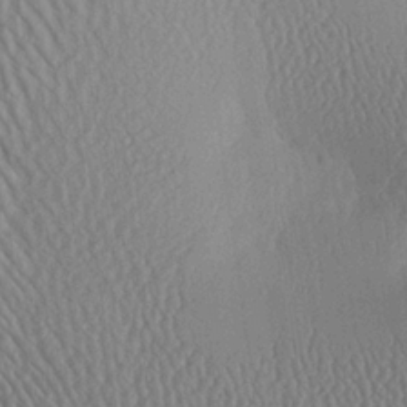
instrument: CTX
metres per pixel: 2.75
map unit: Ave
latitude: 24.2900
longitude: -135.5182
